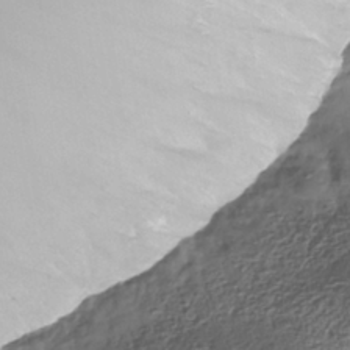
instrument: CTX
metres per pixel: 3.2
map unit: Nhe
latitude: -36.3117
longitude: -178.8380
